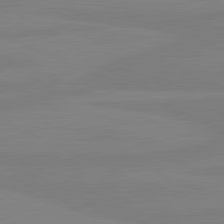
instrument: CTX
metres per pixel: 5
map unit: lApd
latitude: 81.4804
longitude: -178.0255
